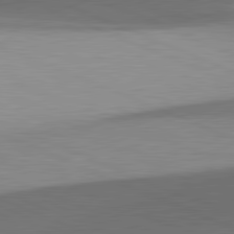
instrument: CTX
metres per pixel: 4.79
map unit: lApd
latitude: 81.6505
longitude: 137.6155
